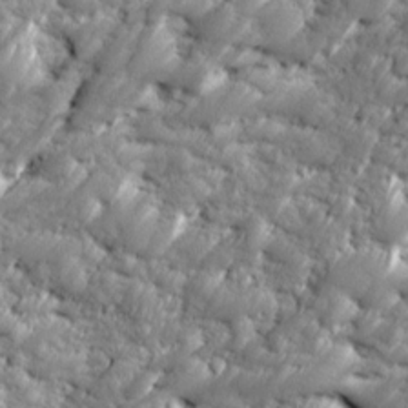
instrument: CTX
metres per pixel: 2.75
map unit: Ave
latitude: 16.4790
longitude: -134.8569
